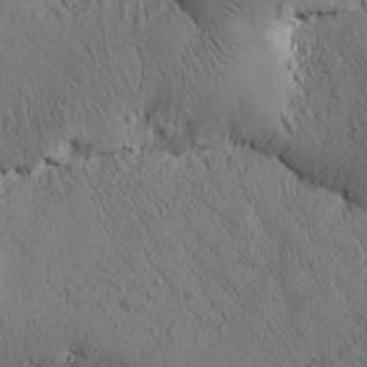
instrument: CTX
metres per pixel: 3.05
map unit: Htu
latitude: -0.2173
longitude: 175.3698
